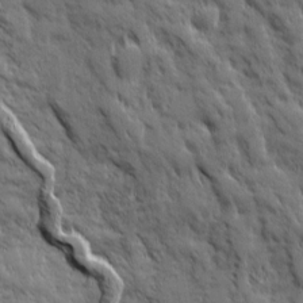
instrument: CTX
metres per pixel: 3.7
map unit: Ave
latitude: 19.5938
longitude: -134.5168
